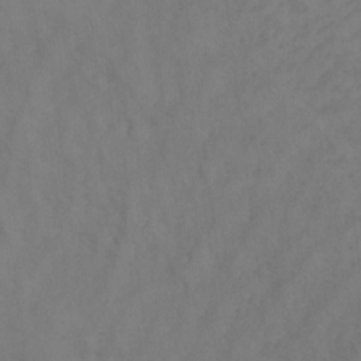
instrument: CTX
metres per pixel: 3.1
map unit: Ht
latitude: 1.3859
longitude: -35.2726
